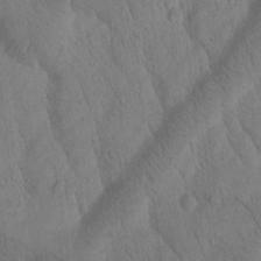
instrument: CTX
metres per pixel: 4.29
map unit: Htu
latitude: -0.3873
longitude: 173.9178
